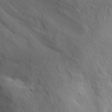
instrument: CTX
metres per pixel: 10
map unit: eHh
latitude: 27.9717
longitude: -75.6883
